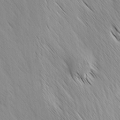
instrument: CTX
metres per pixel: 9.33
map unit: Ave
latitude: -1.1054
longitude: -112.8191
